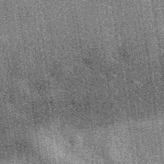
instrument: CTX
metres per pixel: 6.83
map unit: eAb
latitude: 39.0836
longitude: 107.6533
